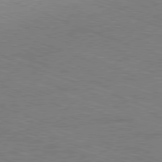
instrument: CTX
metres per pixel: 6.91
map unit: Ap
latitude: -81.5399
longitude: -73.1593
